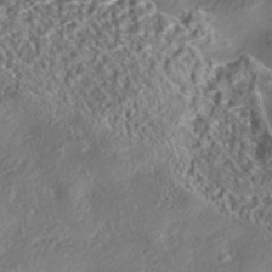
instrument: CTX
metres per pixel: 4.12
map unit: eHh
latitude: -42.6518
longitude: 121.1998
